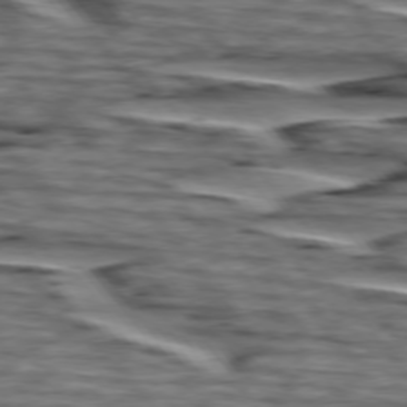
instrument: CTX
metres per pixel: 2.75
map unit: lApd
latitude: 75.2348
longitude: -72.3279
